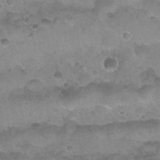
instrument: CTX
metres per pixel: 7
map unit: Nhu
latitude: 27.4615
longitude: -53.5938
